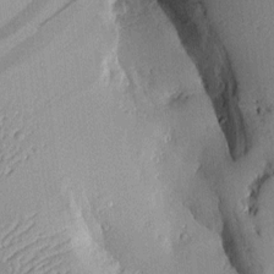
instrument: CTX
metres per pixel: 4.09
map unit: Aa
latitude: 9.9906
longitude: -128.5357
